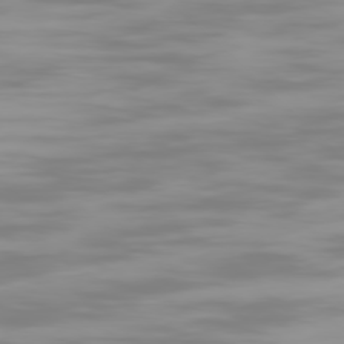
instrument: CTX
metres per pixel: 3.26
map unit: Ap
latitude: -78.5573
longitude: -96.2711
